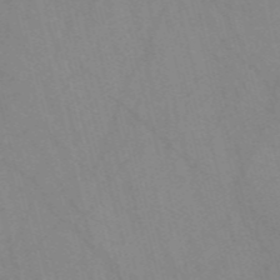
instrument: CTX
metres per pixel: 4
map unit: Nve
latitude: -57.8044
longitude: 63.5777
